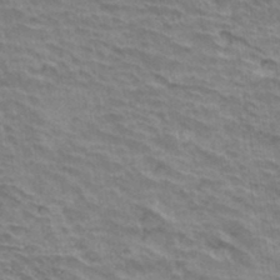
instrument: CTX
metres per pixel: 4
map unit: Hto
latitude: 34.3089
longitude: -43.3104
